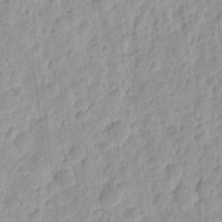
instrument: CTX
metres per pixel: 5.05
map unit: eHh
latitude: 8.1200
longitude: -74.9514
